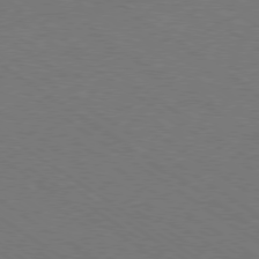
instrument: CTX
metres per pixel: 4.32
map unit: Ap
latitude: -79.8422
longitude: -66.3845
